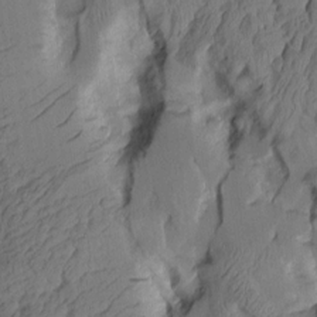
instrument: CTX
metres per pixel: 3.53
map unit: Aa
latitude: 8.9136
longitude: -127.0270
